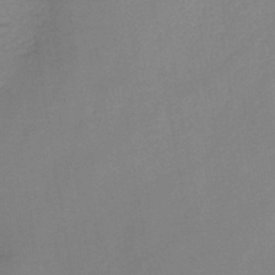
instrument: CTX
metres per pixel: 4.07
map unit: HNb
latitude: -45.1053
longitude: -38.1767
